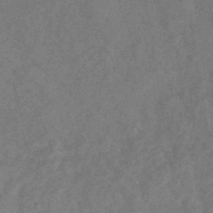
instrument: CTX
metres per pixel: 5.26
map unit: lHb
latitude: -40.5763
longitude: 74.7464
